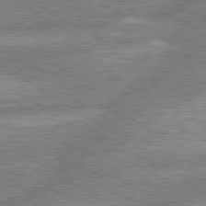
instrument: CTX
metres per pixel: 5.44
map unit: lApd
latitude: 80.2900
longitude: -167.2914
